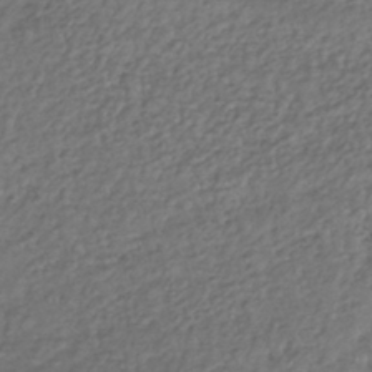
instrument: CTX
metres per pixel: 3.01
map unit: lHb
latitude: -36.7274
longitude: 68.0094
